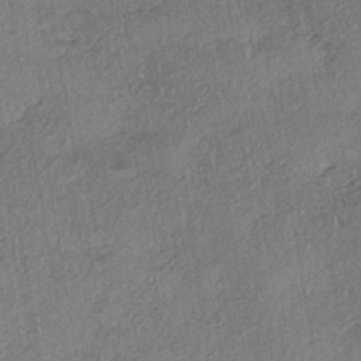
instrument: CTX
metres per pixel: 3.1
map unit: eHh
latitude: -41.5399
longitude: 120.2172
